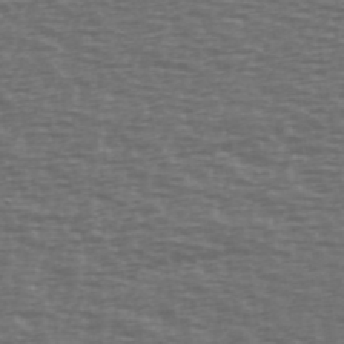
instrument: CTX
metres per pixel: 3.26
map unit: Ave
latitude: 39.5749
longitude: -113.3859
